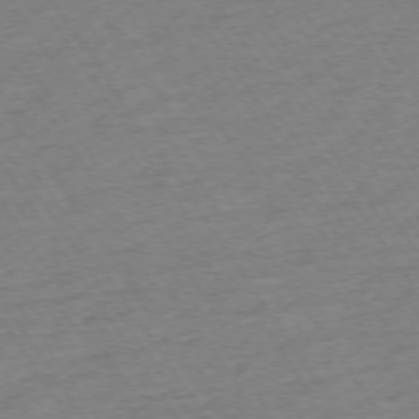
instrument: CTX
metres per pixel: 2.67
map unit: Ap
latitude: -73.9745
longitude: -84.2901
